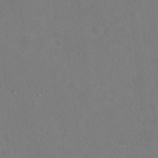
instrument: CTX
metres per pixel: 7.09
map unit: Nhu
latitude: 14.1578
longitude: -36.6113
